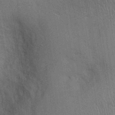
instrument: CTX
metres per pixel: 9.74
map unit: Ht
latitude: -1.8801
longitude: -15.5749
